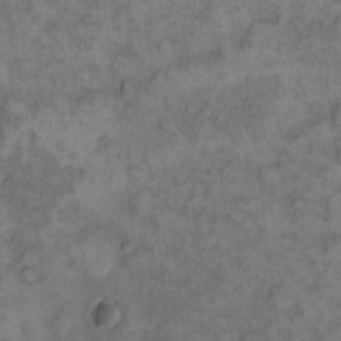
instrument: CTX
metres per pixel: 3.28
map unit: eHh
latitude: 12.8002
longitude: -64.1956
